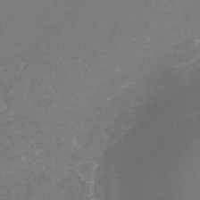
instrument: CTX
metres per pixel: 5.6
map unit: HNhu
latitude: -47.3320
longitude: 29.7478
